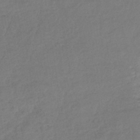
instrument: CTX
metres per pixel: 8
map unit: lHb
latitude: -37.8422
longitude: 68.9919
